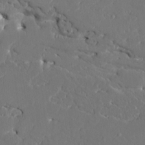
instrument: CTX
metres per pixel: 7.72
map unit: HNhu
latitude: 6.9892
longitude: -4.6679
